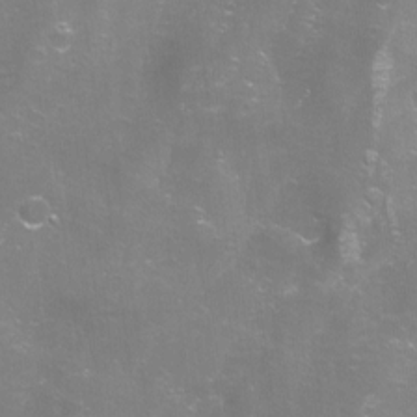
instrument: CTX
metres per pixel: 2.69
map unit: Aa
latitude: -8.9353
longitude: -71.9906
